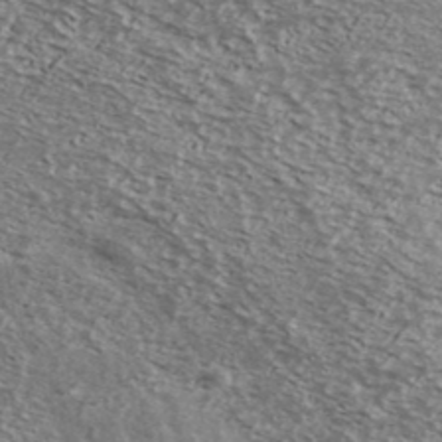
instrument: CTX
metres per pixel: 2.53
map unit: Ave
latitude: 39.2348
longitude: -108.4034
